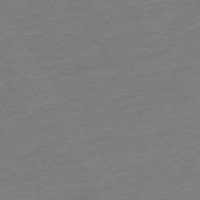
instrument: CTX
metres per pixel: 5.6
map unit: Ap
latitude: -73.8233
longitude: -84.4034
